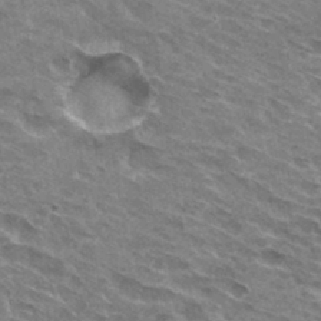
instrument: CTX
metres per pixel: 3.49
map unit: Hto
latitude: 31.9339
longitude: -45.0269
